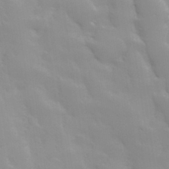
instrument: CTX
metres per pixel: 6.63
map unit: Hve
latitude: 30.7813
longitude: 150.5574
